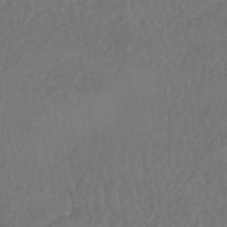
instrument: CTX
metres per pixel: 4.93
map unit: HNhu
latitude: -48.6708
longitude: 97.4644
